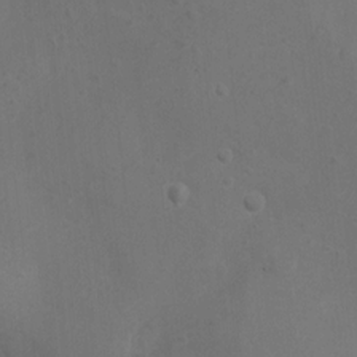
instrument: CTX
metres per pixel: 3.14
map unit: Ht
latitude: 5.1025
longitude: -29.5749
